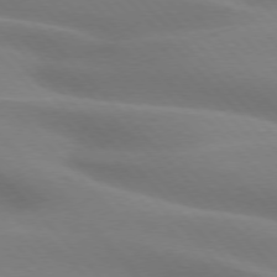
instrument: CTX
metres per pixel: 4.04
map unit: lApd
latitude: 75.4426
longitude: -61.4804
